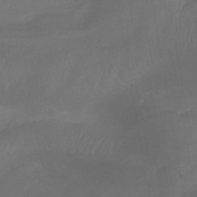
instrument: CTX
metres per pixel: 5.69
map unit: lHb
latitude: -40.9919
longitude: 77.6344
